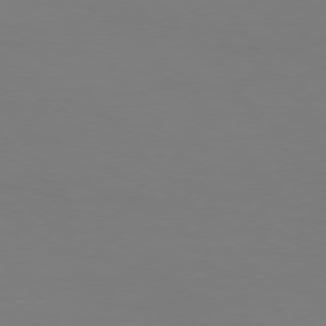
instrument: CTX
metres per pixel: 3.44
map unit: Hpe
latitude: 75.5560
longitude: -139.5371
